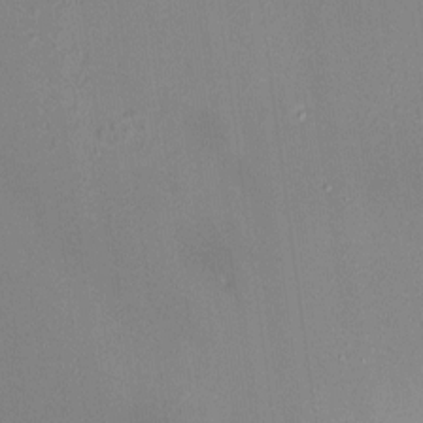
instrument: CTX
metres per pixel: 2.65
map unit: HNhu
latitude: 6.2900
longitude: 9.2565
